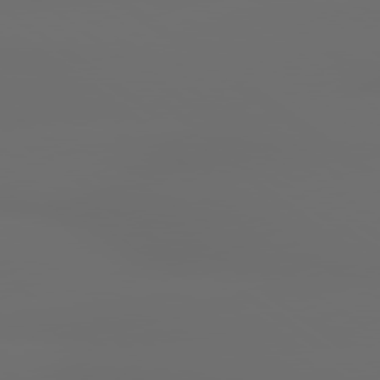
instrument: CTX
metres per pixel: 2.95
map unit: lApd
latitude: 79.3860
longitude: -138.6490
